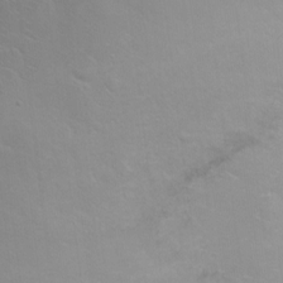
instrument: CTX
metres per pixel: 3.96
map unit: Ht
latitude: 0.5734
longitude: -35.7449
